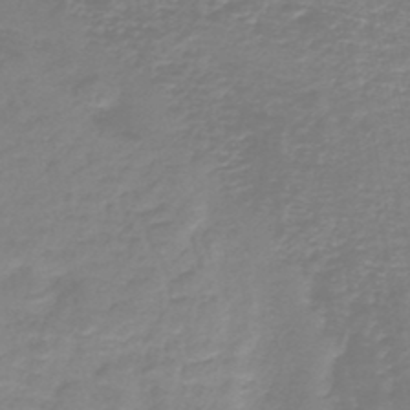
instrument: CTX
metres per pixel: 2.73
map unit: HNb
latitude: -45.6533
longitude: 52.6329
